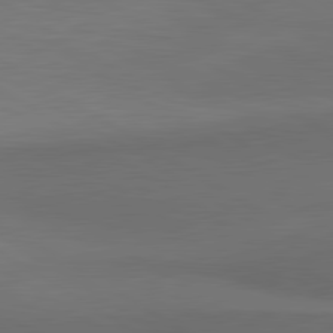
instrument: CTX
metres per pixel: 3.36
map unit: lApd
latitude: 80.9514
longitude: 160.5763
